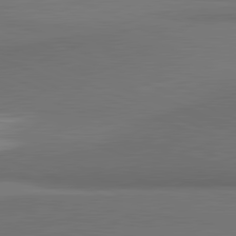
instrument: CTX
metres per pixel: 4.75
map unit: lApd
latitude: 81.7639
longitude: 170.3306
